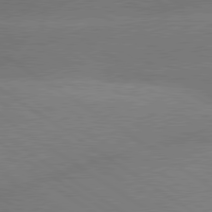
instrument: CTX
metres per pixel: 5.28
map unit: lApd
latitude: 80.0633
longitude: -148.1389
